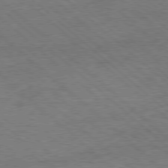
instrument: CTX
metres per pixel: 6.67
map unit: Hpe
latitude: -78.4818
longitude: 16.8597
